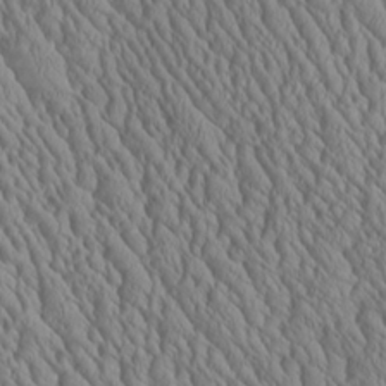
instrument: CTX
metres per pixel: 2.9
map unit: Aa
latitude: 25.3292
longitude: -135.7827
